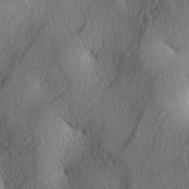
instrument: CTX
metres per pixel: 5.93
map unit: lAa
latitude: -4.2739
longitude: -124.3845
